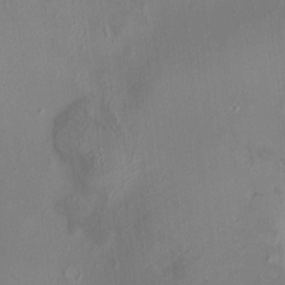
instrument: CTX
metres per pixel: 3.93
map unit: HNhu
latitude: 6.3089
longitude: 4.8597
